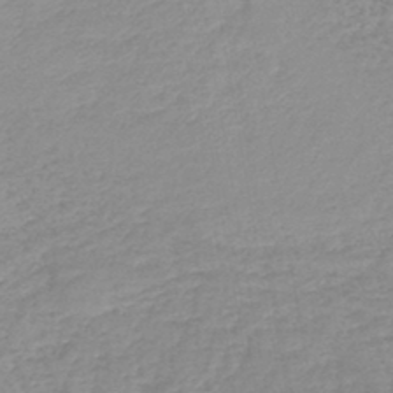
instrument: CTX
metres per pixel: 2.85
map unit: lHb
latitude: -44.2362
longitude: 60.0661
